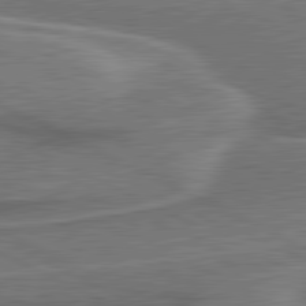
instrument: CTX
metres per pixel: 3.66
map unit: lApd
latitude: 81.2348
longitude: 141.0864
